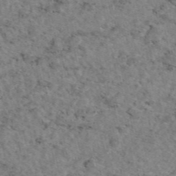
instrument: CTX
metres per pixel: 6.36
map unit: eAb
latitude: 46.5735
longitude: 115.7855
